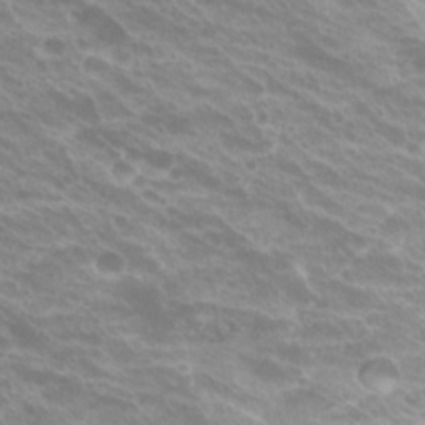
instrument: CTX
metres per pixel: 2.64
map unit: Hto
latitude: 25.7827
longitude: -36.4601
